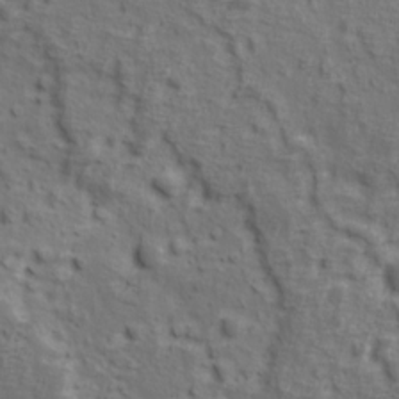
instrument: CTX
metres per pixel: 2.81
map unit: Ave
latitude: 11.4804
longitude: -104.9136
